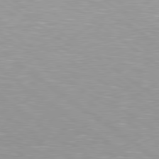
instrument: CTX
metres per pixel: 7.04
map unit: Hpe
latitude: 79.2348
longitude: -153.3860
